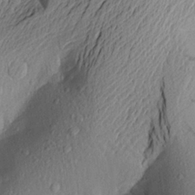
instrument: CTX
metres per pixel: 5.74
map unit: Aa
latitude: 23.2537
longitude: -149.8961
